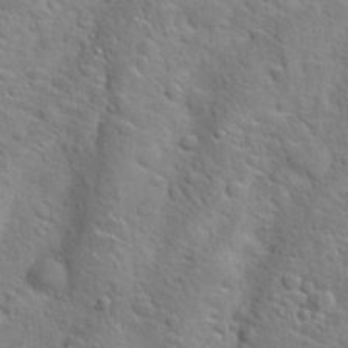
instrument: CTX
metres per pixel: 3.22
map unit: Hto
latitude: 20.8758
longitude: -49.6883
